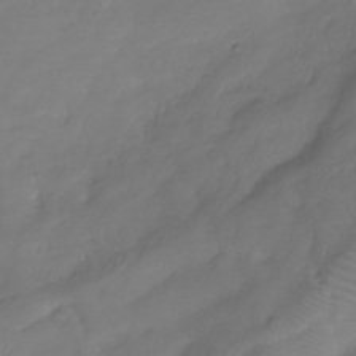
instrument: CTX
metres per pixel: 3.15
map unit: Hve
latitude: -33.5777
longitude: 90.6141
